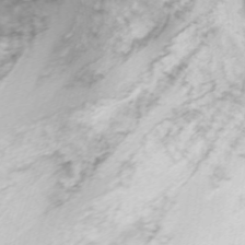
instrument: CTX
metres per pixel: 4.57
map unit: Nhu
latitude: -7.9178
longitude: -72.7813
